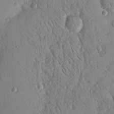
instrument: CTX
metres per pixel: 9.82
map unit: Nhu
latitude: 18.3467
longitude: -78.1011
